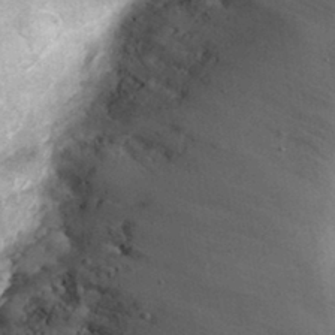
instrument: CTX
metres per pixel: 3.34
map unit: eHh
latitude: 34.3467
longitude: -64.6113
